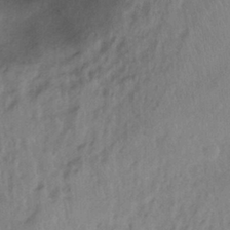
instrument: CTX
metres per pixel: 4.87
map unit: Ht
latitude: -1.0865
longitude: -33.1025
